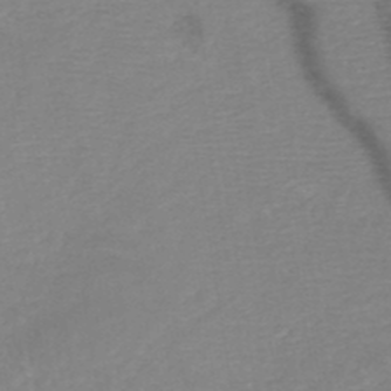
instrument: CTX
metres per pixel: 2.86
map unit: HNb
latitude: -48.3307
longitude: -45.1214
